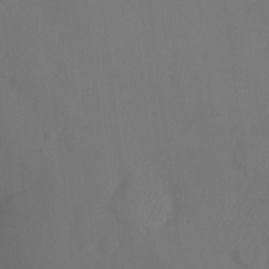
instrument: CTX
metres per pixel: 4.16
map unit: Ht
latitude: -10.2173
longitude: -35.1214
